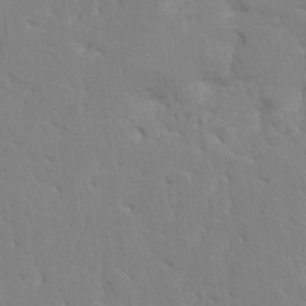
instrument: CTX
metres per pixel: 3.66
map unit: HNhu
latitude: 7.9528
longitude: -2.3278
